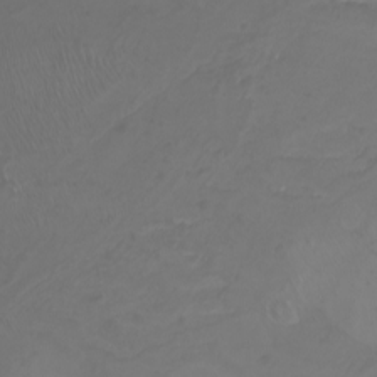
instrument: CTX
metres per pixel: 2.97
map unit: Nhu
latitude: -8.4062
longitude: -93.3481
